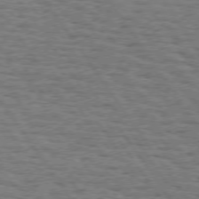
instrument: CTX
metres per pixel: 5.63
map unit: Hpe
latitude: 74.7624
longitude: -134.1766
